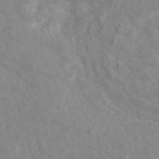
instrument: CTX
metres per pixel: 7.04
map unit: eAb
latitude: 50.1577
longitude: 117.5966
